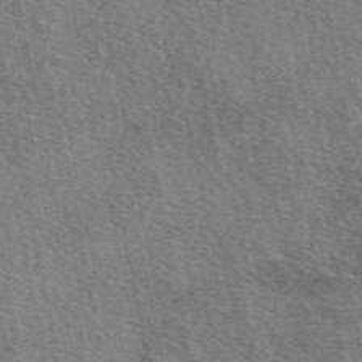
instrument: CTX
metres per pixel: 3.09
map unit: eAb
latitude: 50.8002
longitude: 113.5399
